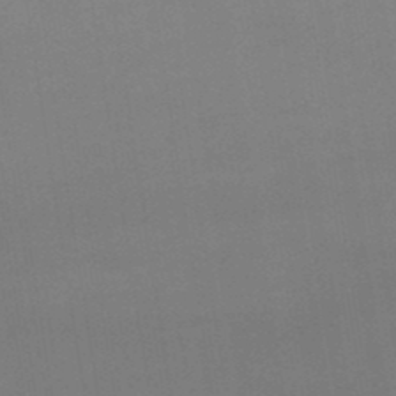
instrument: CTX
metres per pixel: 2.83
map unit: lHb
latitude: -47.8989
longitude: 67.5210
